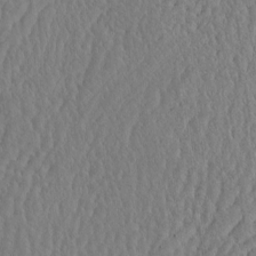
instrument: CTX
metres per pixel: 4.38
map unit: eHh
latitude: -3.6532
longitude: 15.1054
